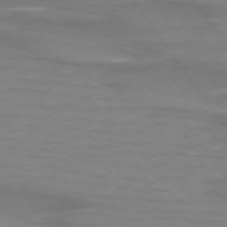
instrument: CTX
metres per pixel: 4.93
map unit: lApd
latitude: 73.8584
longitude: -62.3656
